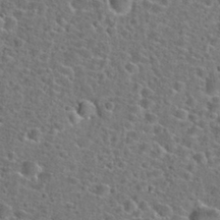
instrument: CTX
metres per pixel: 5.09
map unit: Hto
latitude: 24.1955
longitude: -48.0822
